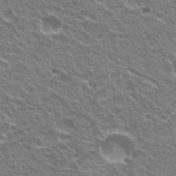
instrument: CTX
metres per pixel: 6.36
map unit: Hto
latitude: 23.0080
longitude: -32.1578
